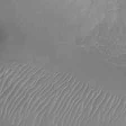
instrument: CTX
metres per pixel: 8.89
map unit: Nhu
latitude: -28.6896
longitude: -63.4238
